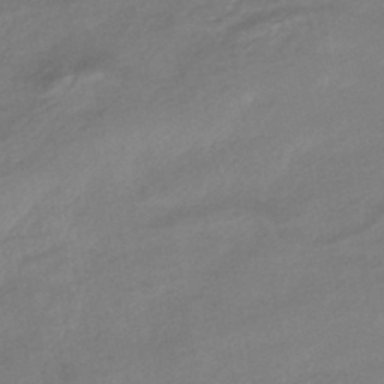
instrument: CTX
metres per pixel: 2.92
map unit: HNhu
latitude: -45.1620
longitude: 94.0472
